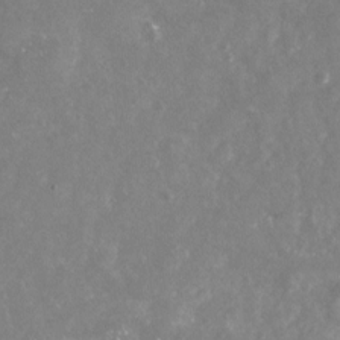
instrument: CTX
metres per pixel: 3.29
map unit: Nhu
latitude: -23.1998
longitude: -57.5938
